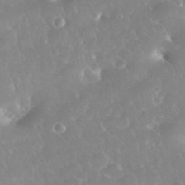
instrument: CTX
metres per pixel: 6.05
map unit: eHh
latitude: 34.8380
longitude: -63.3860
